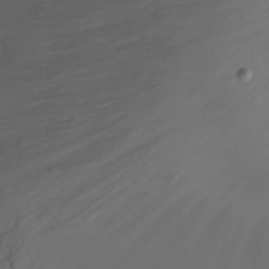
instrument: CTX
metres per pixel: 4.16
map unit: eHh
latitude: -6.1039
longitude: -79.7261
